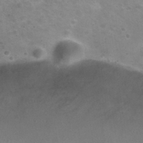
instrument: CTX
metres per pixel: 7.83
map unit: Nhu
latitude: 30.7625
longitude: -48.4223
